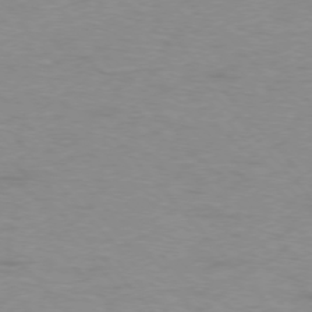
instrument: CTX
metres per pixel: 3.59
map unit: Ap
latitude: -77.1053
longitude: -83.9339
